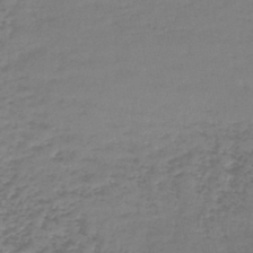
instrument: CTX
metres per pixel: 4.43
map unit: lHb
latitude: -44.5763
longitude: 58.7463
